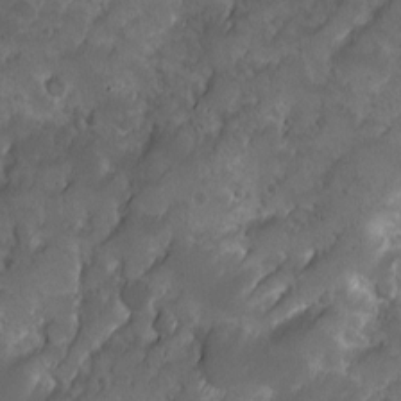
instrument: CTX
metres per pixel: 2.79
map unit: Ave
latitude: 10.1200
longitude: -105.3482
